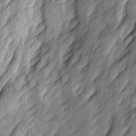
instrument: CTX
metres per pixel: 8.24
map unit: Ave
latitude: 15.3293
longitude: -137.2348
